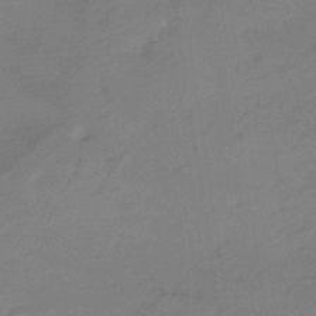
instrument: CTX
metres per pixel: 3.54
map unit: lHb
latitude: -35.7100
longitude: 68.9919
